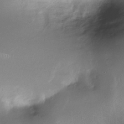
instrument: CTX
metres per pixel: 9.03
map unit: Nhe
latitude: -31.6533
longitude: -117.4993
